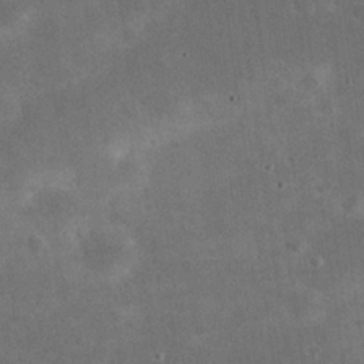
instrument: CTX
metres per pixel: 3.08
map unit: eHh
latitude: 24.9702
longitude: -68.3467
